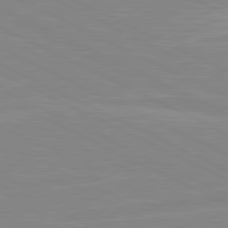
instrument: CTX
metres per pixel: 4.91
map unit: lApd
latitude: 81.0458
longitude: -172.6868
